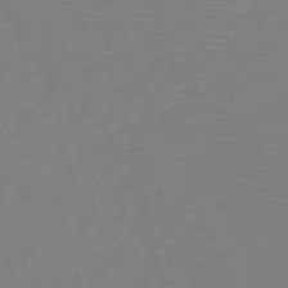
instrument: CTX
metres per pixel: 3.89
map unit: HNb
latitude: -49.5966
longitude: -43.8961
